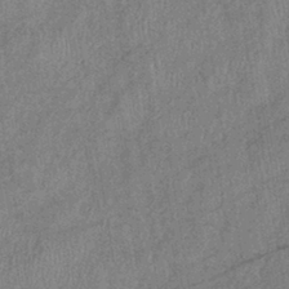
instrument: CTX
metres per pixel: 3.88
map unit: eHb
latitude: -39.0109
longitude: 77.6344
